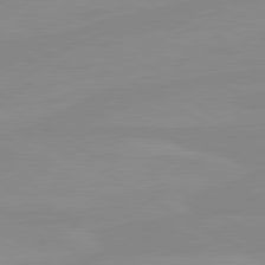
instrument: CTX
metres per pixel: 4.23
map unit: lApd
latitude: 80.5357
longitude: -176.0822
